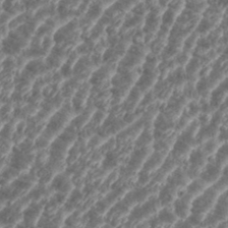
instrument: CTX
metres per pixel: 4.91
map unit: eHh
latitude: 35.6505
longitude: -135.8961
